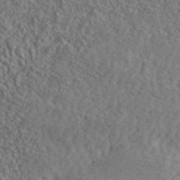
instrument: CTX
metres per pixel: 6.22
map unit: lHvf
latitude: 42.2712
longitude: -88.5546
